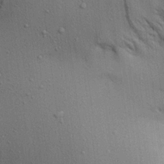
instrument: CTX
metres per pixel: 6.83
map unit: Aa
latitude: 22.3278
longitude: -144.4412
